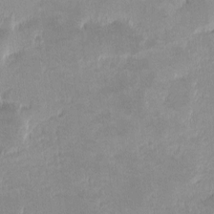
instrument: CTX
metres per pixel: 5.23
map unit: eHh
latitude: -1.1432
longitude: -84.8002
